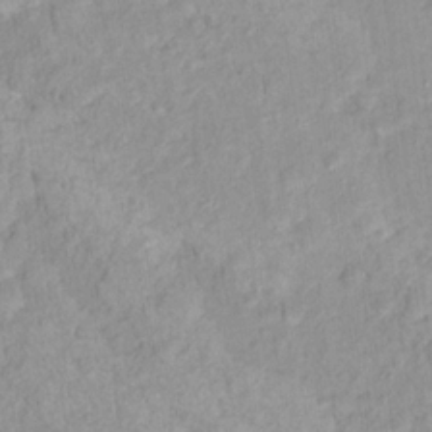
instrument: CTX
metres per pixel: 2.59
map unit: Nhu
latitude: 16.5168
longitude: -32.0255
